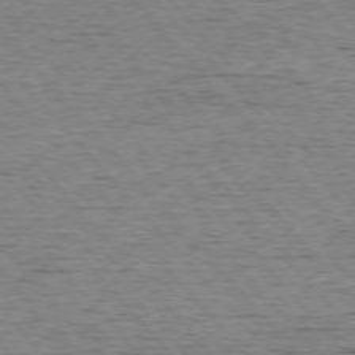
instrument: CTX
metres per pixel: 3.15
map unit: Ap
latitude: -76.1417
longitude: -95.2915
